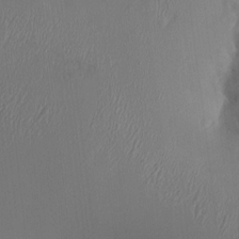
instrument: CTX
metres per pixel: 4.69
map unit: HNhu
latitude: 4.4790
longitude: -5.1970
